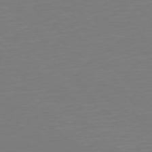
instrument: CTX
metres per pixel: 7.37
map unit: Hpe
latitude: 75.2348
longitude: -123.6505
